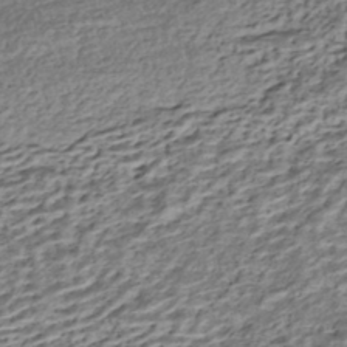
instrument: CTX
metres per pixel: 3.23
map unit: HNhu
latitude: -43.1053
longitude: 105.9367
